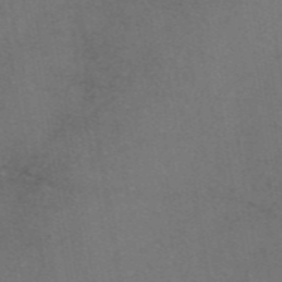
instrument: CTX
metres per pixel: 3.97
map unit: eAb
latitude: 47.4238
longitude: 109.4076
